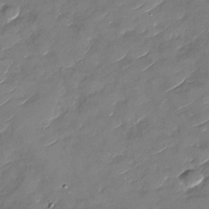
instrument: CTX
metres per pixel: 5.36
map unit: Nhu
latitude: -29.5399
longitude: -73.2915
